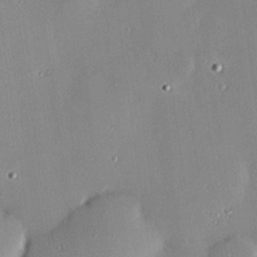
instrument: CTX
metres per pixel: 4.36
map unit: Hve
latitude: 26.0633
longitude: -90.8947
